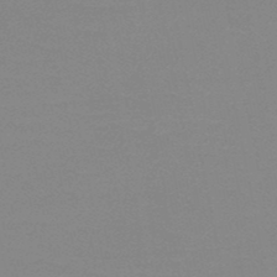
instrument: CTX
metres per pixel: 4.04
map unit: HNb
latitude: -49.0298
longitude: -49.4237
